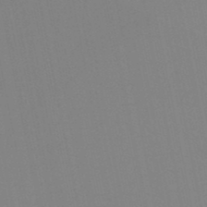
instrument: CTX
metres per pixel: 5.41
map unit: lHb
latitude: -48.4629
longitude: 70.2173
